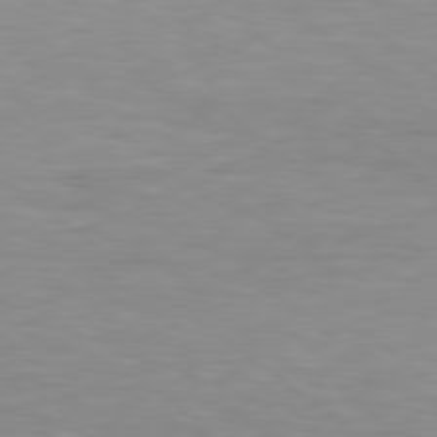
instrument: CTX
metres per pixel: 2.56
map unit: Hpe
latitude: 79.2726
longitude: -128.7246
